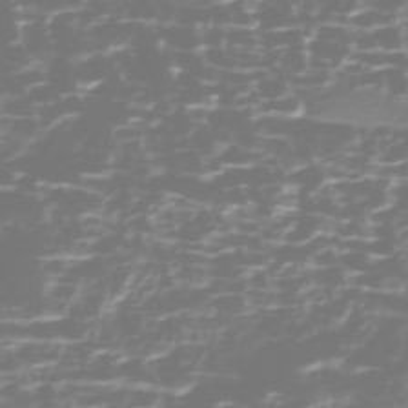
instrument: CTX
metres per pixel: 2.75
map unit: Nhe
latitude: -45.9178
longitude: 153.8800
